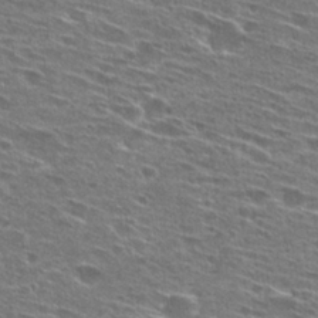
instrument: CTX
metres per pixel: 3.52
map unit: Hto
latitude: 26.9136
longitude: -45.9717
